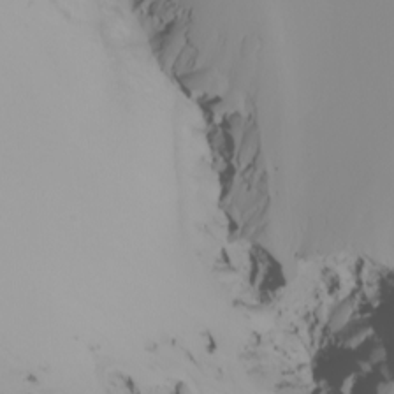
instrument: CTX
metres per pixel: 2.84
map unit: Nhu
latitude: -5.9178
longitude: -94.2901
